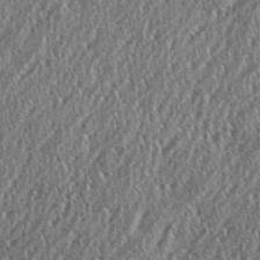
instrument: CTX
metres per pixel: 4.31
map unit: eHh
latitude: 35.8583
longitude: -132.2523
